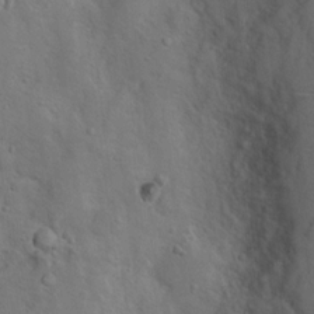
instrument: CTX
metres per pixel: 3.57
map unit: Nhu
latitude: 13.1025
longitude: -27.1592
